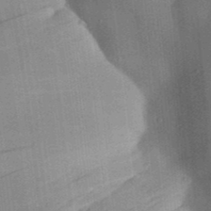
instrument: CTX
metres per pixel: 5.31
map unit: Aa
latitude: 30.7058
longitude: -142.0255
